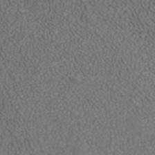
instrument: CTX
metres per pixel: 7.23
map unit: ANa
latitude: 41.2914
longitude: 27.7288
